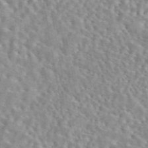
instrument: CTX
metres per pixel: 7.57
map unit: eAb
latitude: 44.4601
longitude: 112.4062
